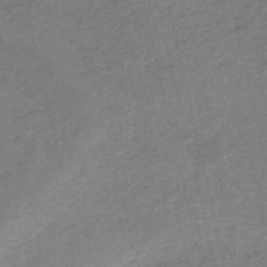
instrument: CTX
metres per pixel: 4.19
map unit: HNb
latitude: -54.8219
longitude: -42.9703
